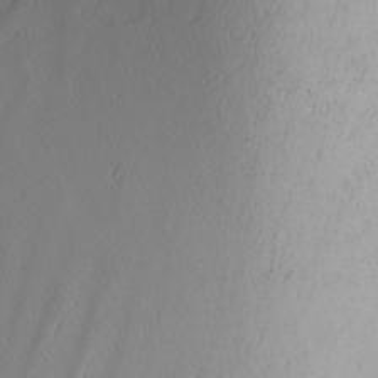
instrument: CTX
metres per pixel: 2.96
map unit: Nhu
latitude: -3.9745
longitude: -88.9892
